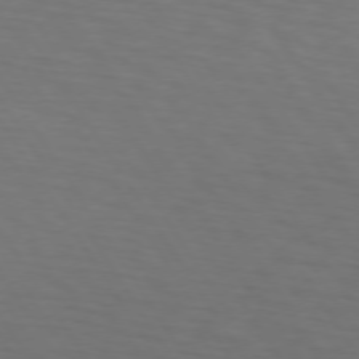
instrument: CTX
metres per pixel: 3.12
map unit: lApd
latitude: 73.2159
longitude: -75.4049
